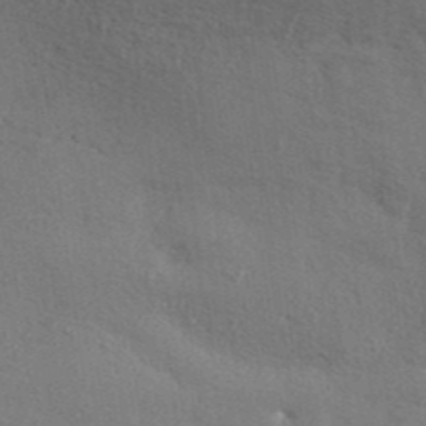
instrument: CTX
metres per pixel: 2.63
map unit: ANa
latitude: 39.2726
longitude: 30.0472
